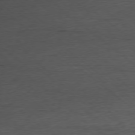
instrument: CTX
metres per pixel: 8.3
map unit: Ap
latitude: -78.1605
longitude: -92.3467
